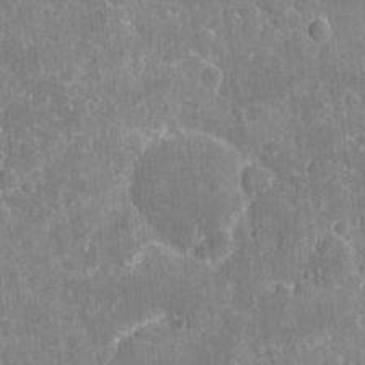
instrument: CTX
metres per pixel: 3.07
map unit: eHh
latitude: 5.2726
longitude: -67.6882
